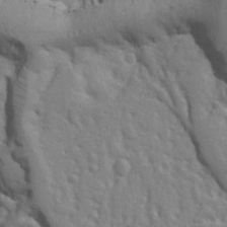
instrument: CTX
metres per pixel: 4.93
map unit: Ht
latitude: 9.8395
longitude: -77.1214
